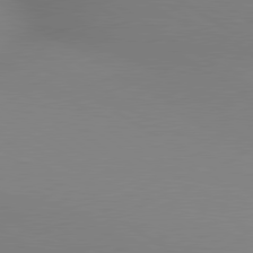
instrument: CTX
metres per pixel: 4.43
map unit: lApd
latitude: 80.1767
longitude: 133.7100
